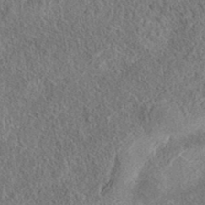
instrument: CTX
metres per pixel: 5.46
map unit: eAb
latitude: 37.0270
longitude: 112.1228
